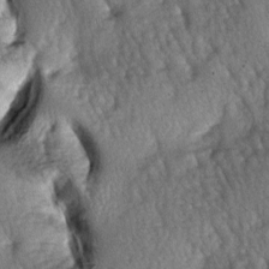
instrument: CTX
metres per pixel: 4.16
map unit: lAa
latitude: -6.3873
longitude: -126.0633
